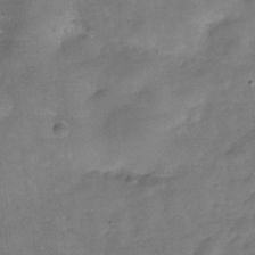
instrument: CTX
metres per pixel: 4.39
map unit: Hve
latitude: -31.2943
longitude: 93.0486
